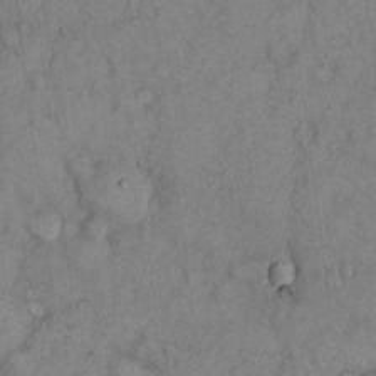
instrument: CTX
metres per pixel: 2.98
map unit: Hto
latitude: 12.7246
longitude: -58.4412
